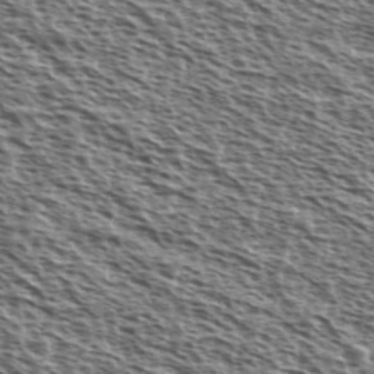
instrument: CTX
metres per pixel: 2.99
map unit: Ave
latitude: 38.2711
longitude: -110.6491
